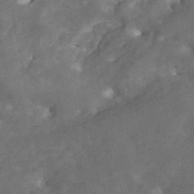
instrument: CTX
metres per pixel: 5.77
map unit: ANa
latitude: 45.1025
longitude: 39.1620
